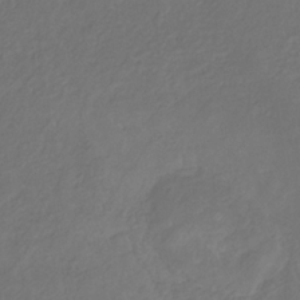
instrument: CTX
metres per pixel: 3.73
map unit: eHb
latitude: -29.7100
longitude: 68.3117
